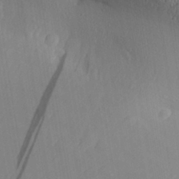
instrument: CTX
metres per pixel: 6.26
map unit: Aa
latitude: 30.3468
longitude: -140.6112
